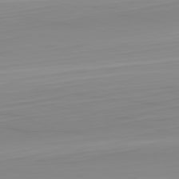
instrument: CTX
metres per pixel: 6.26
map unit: Hpe
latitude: -82.4062
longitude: 17.8423
